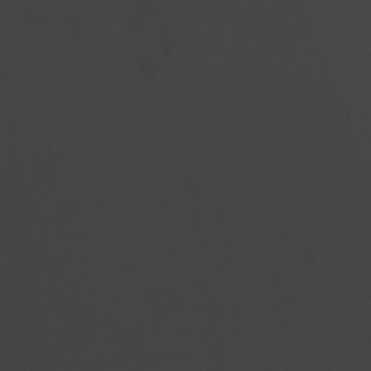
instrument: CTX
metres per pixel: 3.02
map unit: Ave
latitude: 22.8947
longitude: -135.1592
